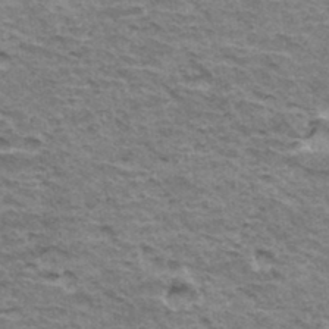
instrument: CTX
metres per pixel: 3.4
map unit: Hto
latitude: 35.7071
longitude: -43.0081
